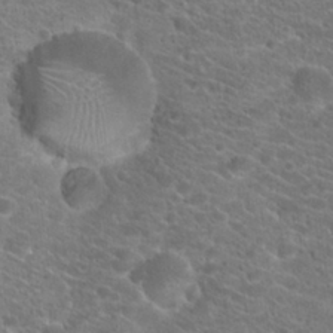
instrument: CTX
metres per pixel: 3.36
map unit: Hto
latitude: 20.6113
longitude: -38.7435
